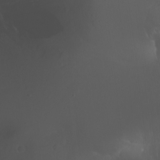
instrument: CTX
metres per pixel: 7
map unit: Nhu
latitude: -7.4832
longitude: -74.4223
